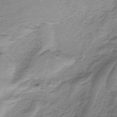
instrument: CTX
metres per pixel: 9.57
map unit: HNb
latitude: -35.0297
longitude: 58.4440
